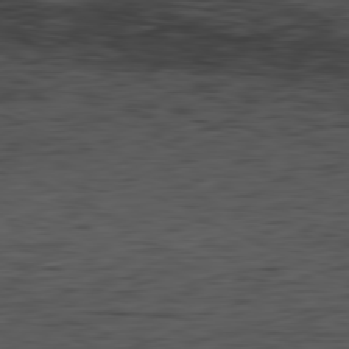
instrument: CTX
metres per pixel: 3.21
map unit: Hpe
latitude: -81.3321
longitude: 16.7841
